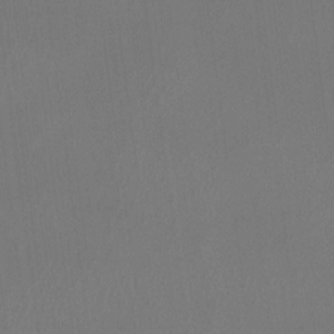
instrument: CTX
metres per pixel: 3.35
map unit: Htu
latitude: -13.8422
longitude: -48.8191
